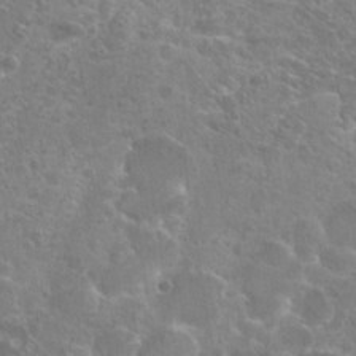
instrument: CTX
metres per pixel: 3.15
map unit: Hto
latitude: 23.4615
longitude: -40.1199
